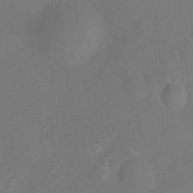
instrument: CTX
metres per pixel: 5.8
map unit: Ht
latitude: -11.2943
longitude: -27.5560
